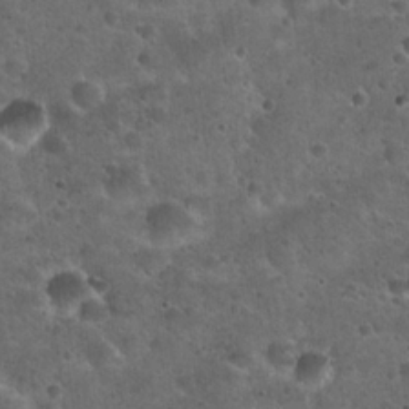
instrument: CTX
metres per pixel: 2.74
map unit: Hto
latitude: 22.2333
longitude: -53.0648
